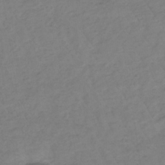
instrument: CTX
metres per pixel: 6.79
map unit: lHb
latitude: -33.6722
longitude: 72.2550
